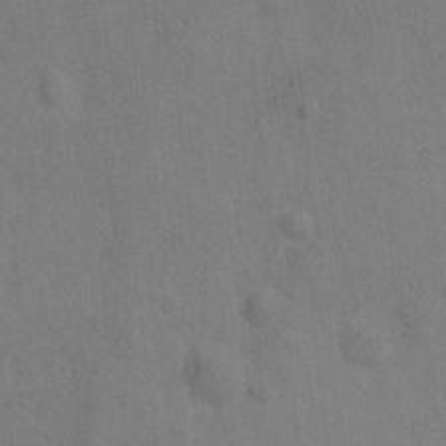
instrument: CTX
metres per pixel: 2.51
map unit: Hto
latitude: -0.2929
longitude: -34.1011
